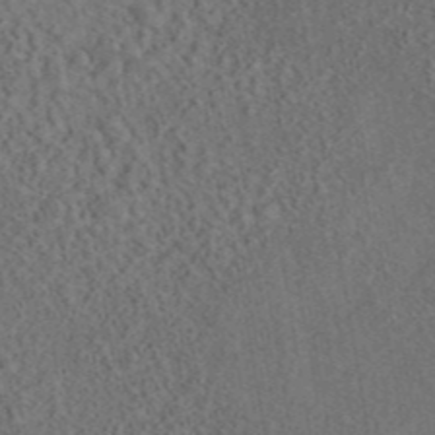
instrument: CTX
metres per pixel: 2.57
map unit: eAb
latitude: 43.9339
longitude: 114.8597
